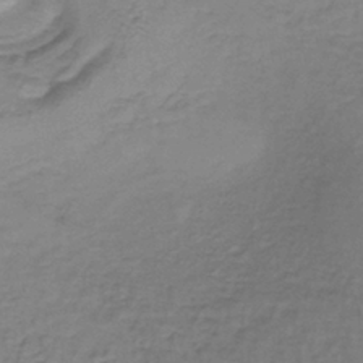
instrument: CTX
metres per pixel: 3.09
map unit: lHb
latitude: -37.7288
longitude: 61.3510
